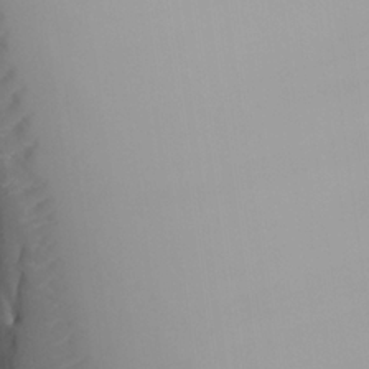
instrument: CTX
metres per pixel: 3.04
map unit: Aa
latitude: 25.1781
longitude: -127.8772
